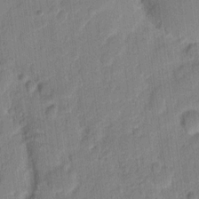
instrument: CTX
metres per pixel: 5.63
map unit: eHh
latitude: 10.4412
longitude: -65.7261
